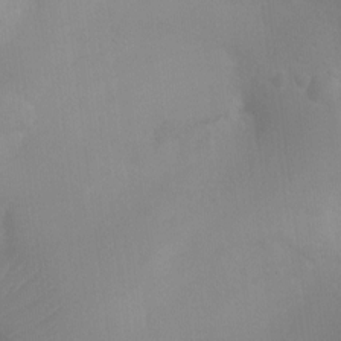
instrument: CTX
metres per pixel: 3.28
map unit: Ht
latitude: -4.7085
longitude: -25.6127
